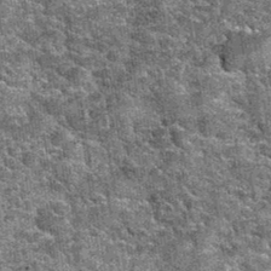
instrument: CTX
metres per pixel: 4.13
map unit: Hto
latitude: 35.0080
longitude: -52.5545
